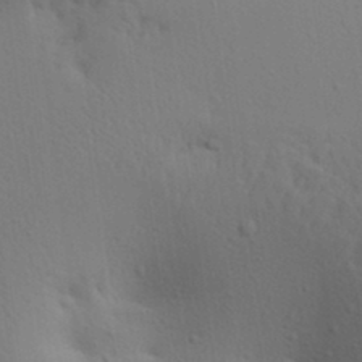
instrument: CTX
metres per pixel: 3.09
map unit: lAa
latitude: 19.4804
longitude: -138.8569
